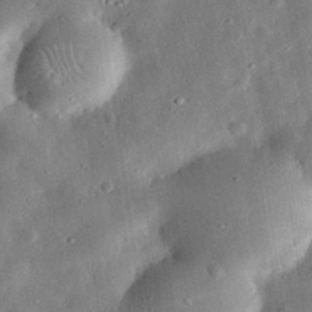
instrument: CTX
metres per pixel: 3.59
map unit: eHh
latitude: 32.1389
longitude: -76.9324
